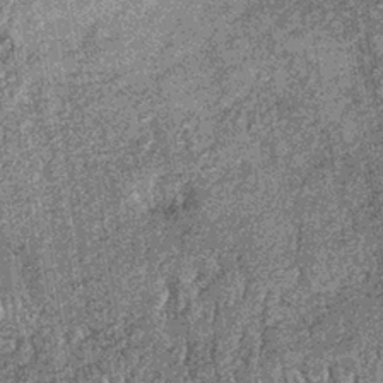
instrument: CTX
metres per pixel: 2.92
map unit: lHb
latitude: -37.1053
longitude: 67.7100
